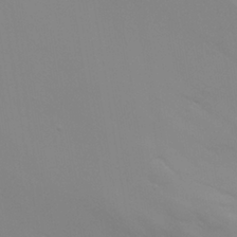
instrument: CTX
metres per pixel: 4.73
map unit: Nhu
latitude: 25.5560
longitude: -56.7813
